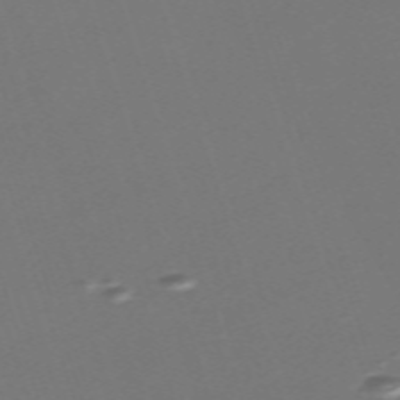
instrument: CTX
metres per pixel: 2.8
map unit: eHh
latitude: -63.0675
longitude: 51.5588
